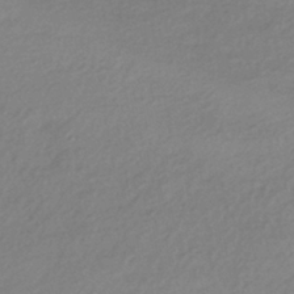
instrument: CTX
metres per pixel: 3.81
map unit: HNhu
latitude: -43.5021
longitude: 96.4251
